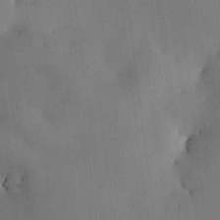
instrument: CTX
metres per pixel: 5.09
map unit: HNhu
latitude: 10.3656
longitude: 15.8045
